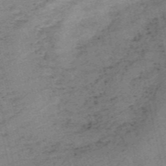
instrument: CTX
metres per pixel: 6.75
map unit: HNb
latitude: -54.9731
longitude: -42.7435
